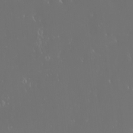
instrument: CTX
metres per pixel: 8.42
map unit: eHh
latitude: -2.9163
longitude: 20.4818
